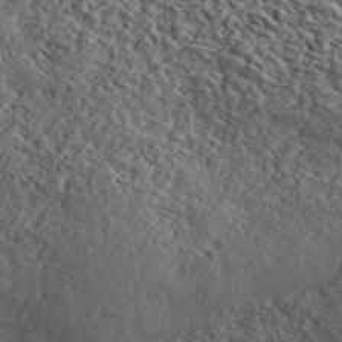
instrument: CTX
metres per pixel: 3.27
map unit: ANa
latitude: 41.9150
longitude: 52.1794
